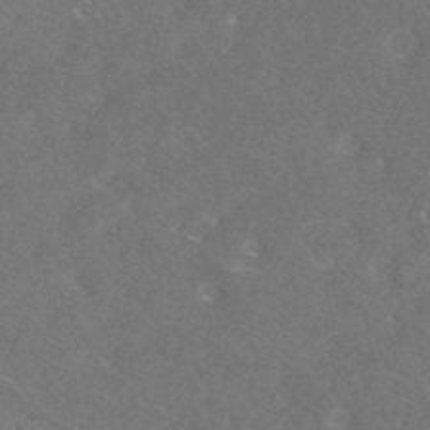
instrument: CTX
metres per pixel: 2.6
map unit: HNhu
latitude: -45.7856
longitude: 100.5951
